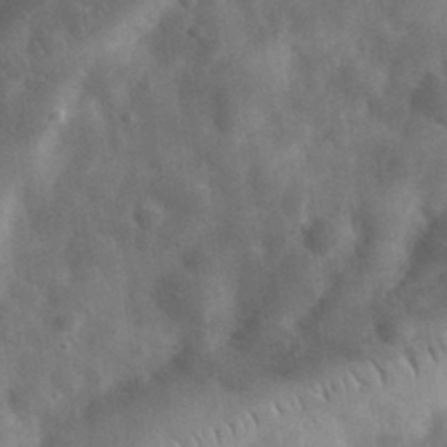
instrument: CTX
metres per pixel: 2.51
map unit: eHh
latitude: 32.0633
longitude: -72.5924
